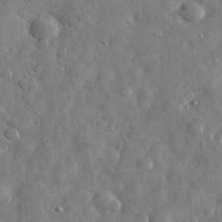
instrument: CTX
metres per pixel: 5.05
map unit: eHh
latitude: 30.6869
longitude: -73.4238
